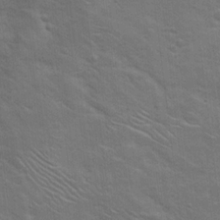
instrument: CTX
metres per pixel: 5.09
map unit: Hto
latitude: 17.4615
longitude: -38.6301
